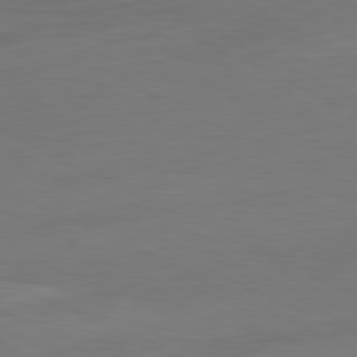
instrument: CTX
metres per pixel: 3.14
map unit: Hpe
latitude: -81.1242
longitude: 19.9178
